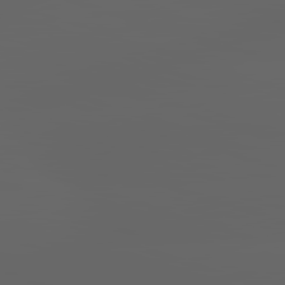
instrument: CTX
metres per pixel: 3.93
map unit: lApd
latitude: 83.0269
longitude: -136.3090
